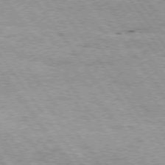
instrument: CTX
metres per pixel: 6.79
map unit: Hpe
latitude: 74.9703
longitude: -155.8772
